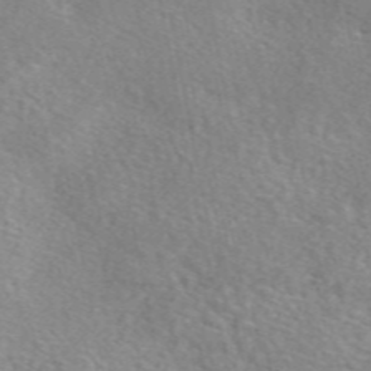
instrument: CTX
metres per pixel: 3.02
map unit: eAb
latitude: 50.1200
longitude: 117.7288
